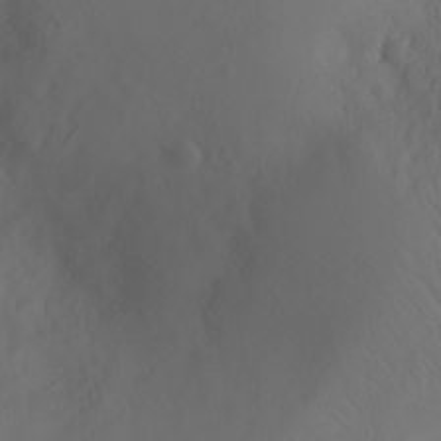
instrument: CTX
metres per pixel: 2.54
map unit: Ht
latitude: -5.8422
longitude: -27.1025
